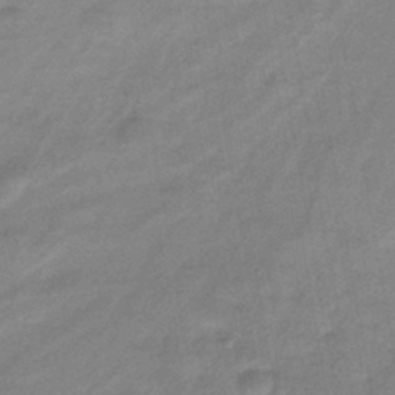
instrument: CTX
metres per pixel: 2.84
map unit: HNhu
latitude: -42.2550
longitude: 90.1606
